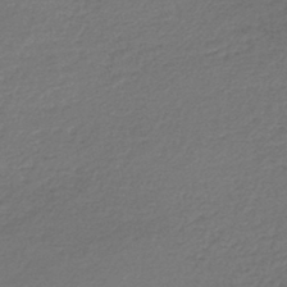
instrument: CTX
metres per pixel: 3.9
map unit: lHb
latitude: -44.9731
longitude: 59.2186
